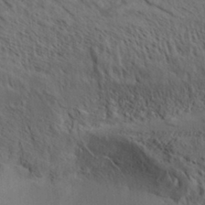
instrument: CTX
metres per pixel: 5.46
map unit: Aa
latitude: 32.2523
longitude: -140.6112
